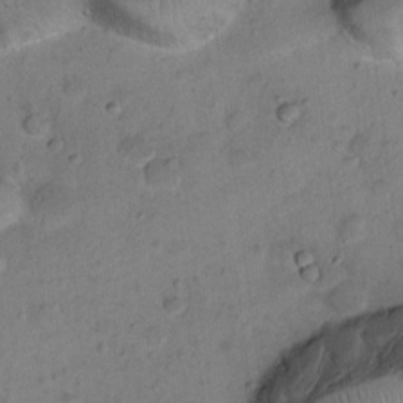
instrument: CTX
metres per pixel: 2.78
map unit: Ht
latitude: 15.2915
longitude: -41.2159
